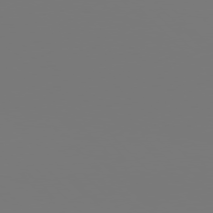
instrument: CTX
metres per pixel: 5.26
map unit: Hpe
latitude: 76.4601
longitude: -136.8191
